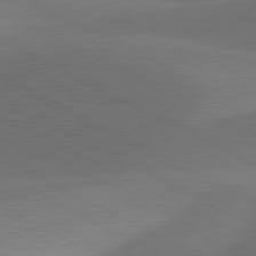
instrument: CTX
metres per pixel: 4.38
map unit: lApd
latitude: 81.3859
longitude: 127.6155
